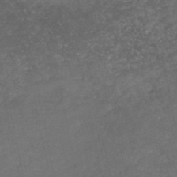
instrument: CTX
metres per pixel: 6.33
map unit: HNb
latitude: -46.1228
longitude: -47.4238
